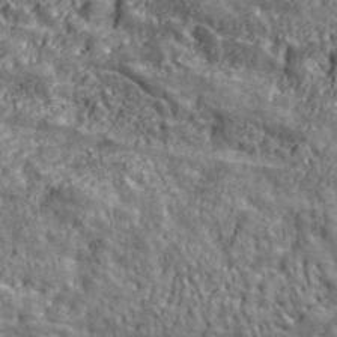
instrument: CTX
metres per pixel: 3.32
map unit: lHvf
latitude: 42.0255
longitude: -88.6302
